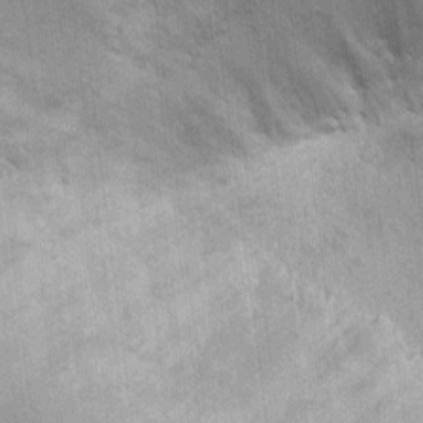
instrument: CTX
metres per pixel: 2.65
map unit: Ht
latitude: -3.6532
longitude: -14.1200
